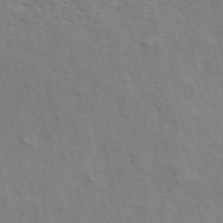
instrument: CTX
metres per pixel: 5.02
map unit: ANa
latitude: 49.1403
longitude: -76.2900
